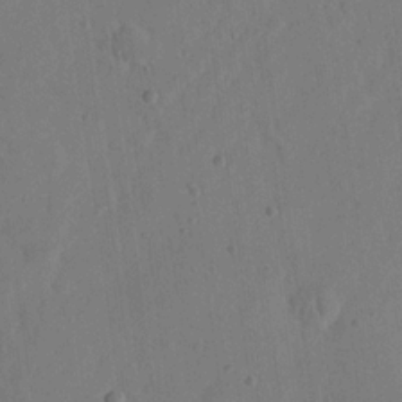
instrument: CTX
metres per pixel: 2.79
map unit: eHh
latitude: 21.3860
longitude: -70.1200
